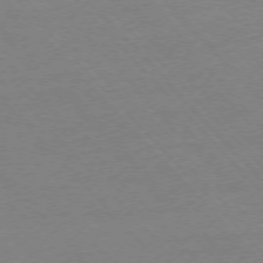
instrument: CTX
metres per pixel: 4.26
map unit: Ap
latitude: -76.1228
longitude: -85.8206
